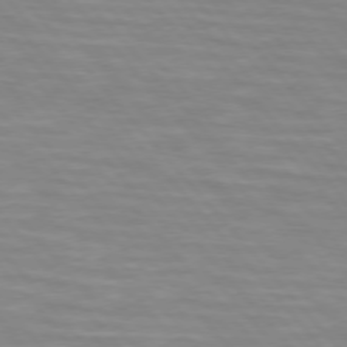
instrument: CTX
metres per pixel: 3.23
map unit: lApd
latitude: 74.7246
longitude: -60.7435
